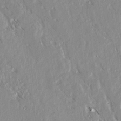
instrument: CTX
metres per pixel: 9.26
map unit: lAvf
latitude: 3.8394
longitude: -105.7828
